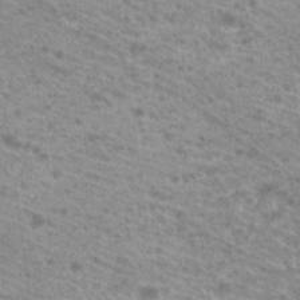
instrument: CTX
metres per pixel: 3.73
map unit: Hto
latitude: 21.4049
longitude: -37.7450
